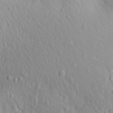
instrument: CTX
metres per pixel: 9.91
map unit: Aa
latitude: 18.5356
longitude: -144.1200
